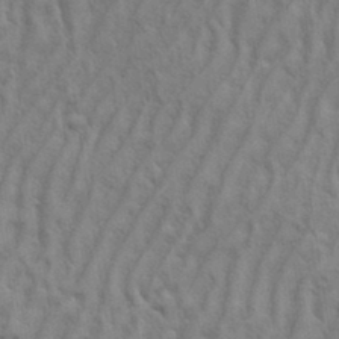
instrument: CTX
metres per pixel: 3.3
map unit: eHh
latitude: 33.4993
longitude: -141.1970
